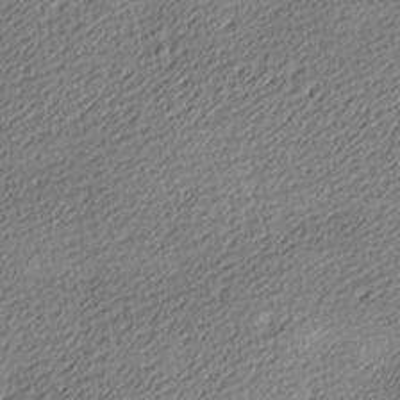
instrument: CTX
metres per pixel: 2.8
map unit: lAa
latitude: -10.1417
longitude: -126.2334
